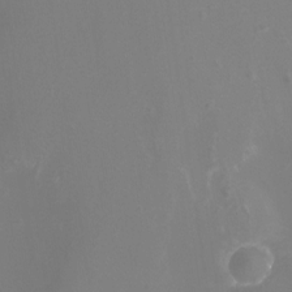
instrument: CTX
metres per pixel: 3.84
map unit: Nhu
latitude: -10.0472
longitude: -75.6883
